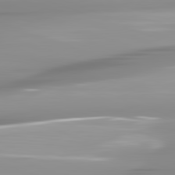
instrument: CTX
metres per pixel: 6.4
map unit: lApd
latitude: 82.1577
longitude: -139.9339
